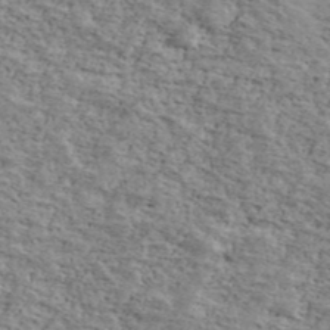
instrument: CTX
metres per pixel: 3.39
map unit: Ave
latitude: 41.1403
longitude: -109.4993
